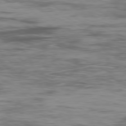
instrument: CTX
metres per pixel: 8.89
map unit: Ap
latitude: -80.0661
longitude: -73.3104
